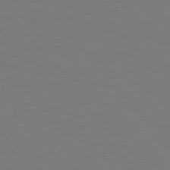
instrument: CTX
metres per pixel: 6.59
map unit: Hpe
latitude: 75.8205
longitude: -141.7449
